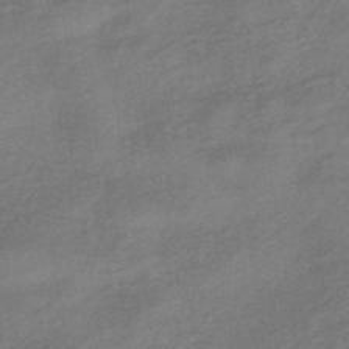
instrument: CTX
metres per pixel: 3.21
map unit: eHb
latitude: -42.8408
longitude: 82.7652
